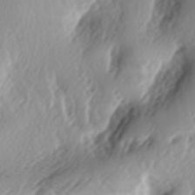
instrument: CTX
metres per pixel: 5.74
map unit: lAa
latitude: -6.3306
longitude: -123.9906
